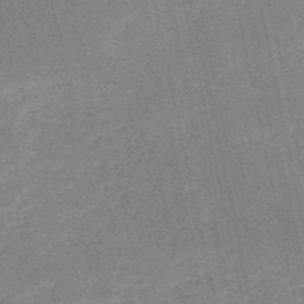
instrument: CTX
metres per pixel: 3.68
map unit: HNb
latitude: -53.6155
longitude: -47.2537
